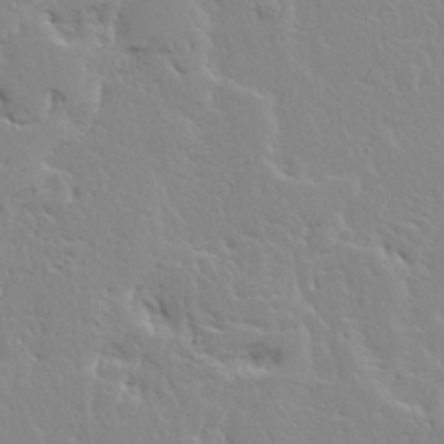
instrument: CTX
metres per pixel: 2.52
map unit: Ave
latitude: 13.1025
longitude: -135.5938
